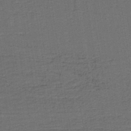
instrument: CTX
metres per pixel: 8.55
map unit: lHb
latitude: -39.8800
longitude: 55.3699
